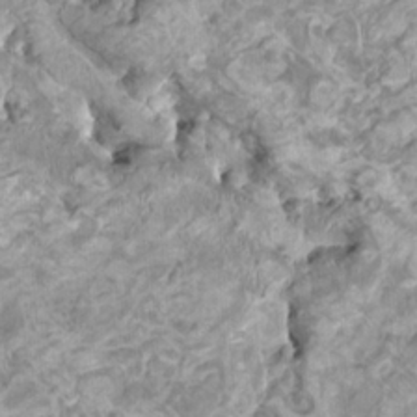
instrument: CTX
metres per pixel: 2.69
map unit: HNhu
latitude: 3.6127
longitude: -2.8758
